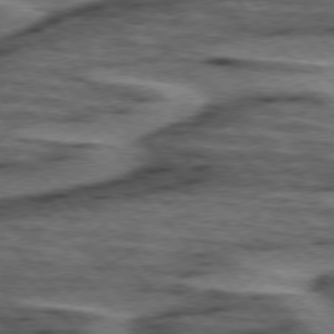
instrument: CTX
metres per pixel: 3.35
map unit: lApd
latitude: 76.1200
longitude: -77.5560
